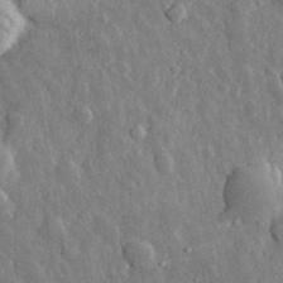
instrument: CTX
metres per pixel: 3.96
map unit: eHh
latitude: 31.3860
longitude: -80.0444
